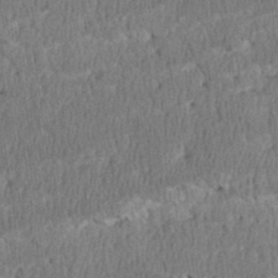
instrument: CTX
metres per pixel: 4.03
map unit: Htu
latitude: 3.4426
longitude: 149.5022
